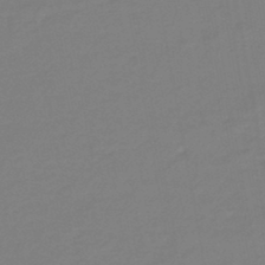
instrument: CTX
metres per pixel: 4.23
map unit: eHb
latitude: -46.1417
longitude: 88.2928
